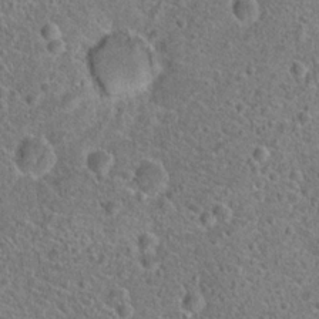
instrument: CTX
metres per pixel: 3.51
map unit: Hto
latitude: 19.2159
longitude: -42.6680
